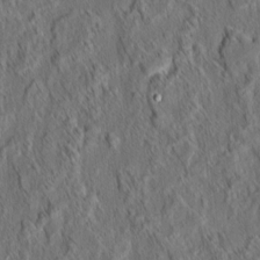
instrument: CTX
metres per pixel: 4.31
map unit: eHh
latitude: 6.2334
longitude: -76.5734
